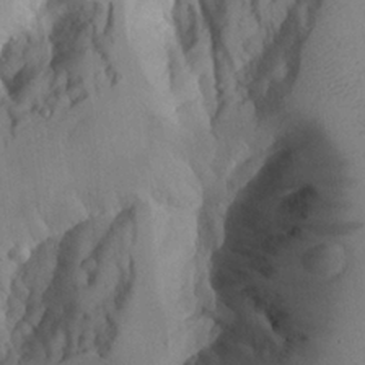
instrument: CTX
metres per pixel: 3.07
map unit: Aa
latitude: 24.6490
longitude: -128.4223
